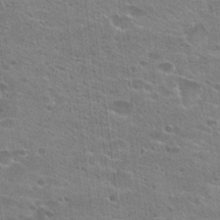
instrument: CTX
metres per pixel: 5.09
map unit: Hto
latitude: 23.3293
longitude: -42.8191
